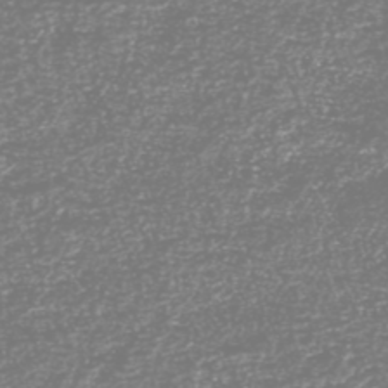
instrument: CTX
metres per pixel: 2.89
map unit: HNhu
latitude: -46.6707
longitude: 28.9164
